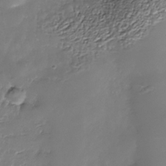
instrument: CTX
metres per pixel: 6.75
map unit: Nhe
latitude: -36.2550
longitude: -88.2901
